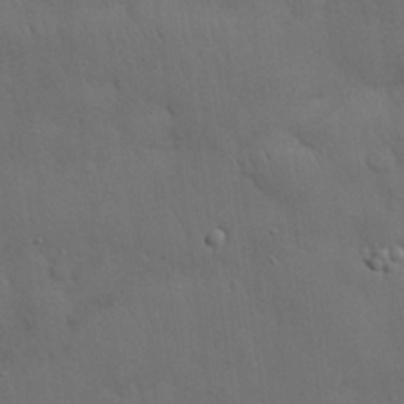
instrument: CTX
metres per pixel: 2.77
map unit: Nhu
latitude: 27.6694
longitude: -69.5749
